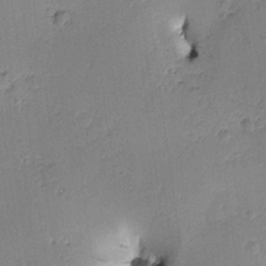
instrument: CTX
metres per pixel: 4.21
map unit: Htu
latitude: 0.1577
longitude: 173.0864
